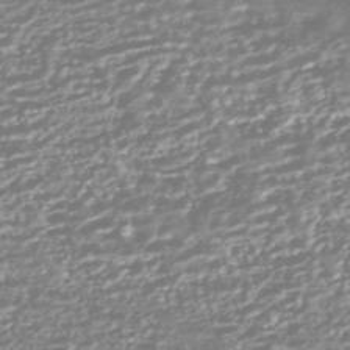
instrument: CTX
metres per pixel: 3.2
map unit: HNhu
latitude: -44.4062
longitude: 100.8219
